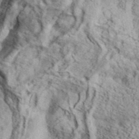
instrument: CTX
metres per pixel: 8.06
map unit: eHh
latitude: 37.4427
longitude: -80.2522
